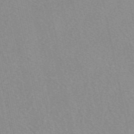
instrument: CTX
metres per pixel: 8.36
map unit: eAb
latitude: 48.8380
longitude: 104.5007
